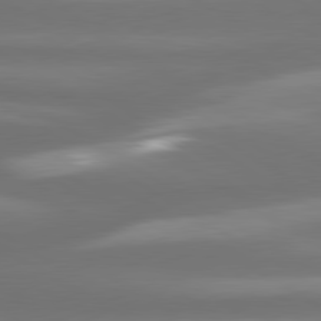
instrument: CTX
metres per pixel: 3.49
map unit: lApd
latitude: 80.4412
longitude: -138.2711
